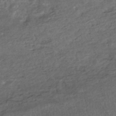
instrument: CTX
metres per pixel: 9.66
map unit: HNhu
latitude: -46.1983
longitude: 102.5196
